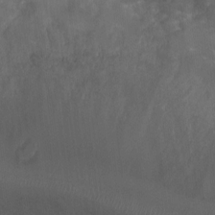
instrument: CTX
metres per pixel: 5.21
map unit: Ht
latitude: -1.8990
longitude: -20.4034
